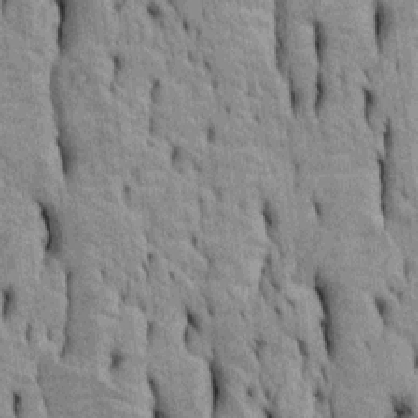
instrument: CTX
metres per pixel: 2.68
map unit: Htu
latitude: -5.2565
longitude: 152.4818
